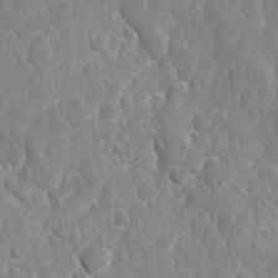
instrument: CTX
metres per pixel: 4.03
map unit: Ave
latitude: -10.8597
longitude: -120.0255
